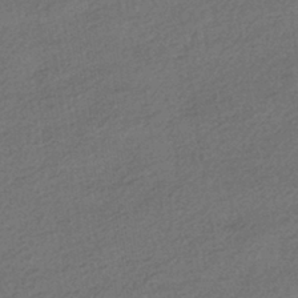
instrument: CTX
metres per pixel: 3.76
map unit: HNhu
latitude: -41.5021
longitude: 96.2362
